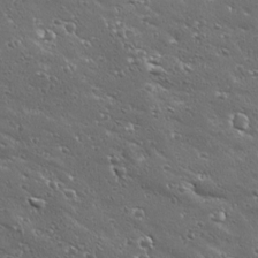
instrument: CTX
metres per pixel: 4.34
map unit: Ave
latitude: 19.0836
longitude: -137.1215
